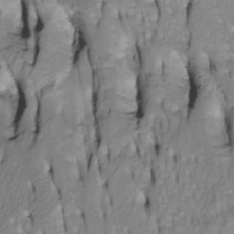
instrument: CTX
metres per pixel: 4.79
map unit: Htu
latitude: -4.6707
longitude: 150.5006
